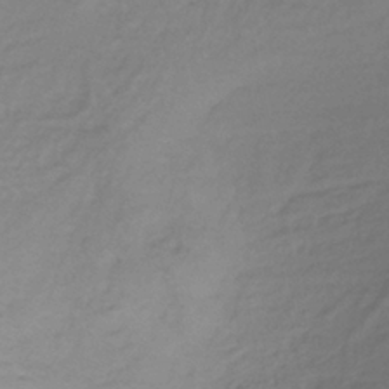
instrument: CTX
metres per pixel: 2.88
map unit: lHb
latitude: -38.0094
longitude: 71.6344
